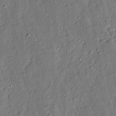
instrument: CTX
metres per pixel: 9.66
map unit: Ave
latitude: 13.3482
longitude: -134.7246
